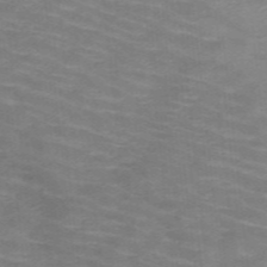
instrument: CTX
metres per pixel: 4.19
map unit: HNb
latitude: -47.8989
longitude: -45.9339
